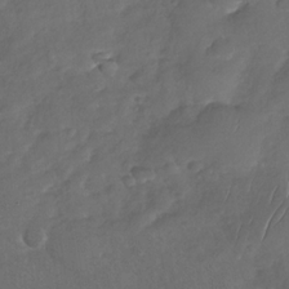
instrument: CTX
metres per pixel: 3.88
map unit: Nhu
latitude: -29.2565
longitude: -62.1200
